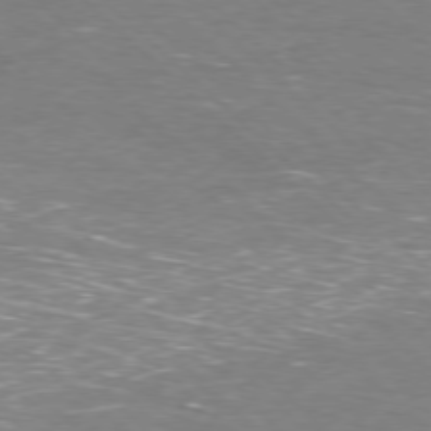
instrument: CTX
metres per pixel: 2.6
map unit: Hpe
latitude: -77.9367
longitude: 15.5022
